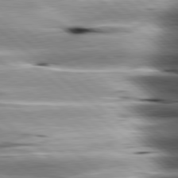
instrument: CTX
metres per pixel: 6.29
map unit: lApd
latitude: 80.5168
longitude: -143.2726
